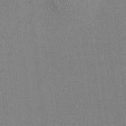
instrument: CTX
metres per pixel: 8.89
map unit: HNhu
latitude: 0.6679
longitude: -5.4615
